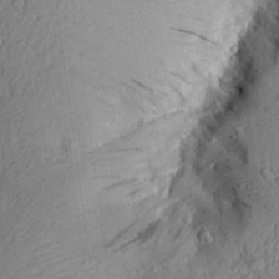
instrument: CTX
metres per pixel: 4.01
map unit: Aa
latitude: 28.5357
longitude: -132.7057
